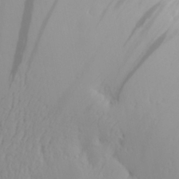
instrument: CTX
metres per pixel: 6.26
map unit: Aa
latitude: 29.2348
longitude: -133.3860
